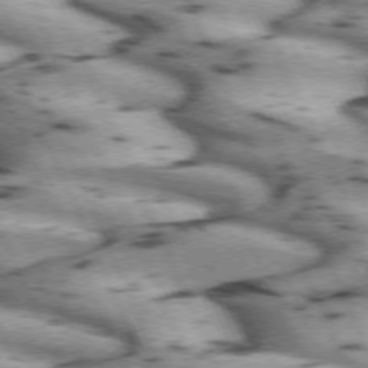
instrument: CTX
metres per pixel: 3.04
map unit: lApd
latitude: 72.4034
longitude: -54.1011
